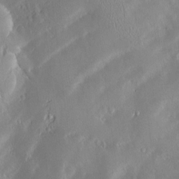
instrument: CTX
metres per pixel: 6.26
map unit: Nve
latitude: -8.7274
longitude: 172.9730
